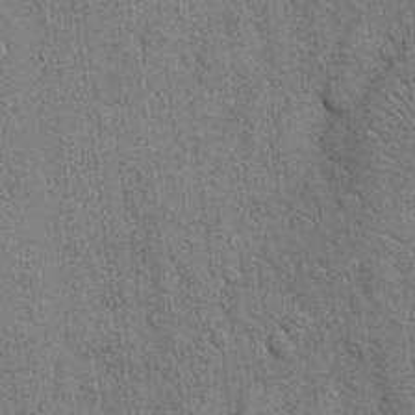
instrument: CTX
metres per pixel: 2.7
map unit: eHh
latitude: 15.4427
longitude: -69.1781
